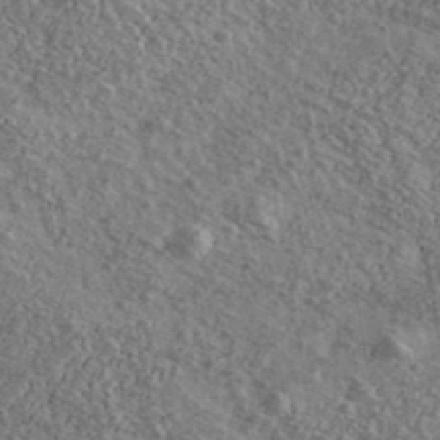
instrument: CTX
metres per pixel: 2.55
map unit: Ave
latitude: 41.1970
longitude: -108.0633
